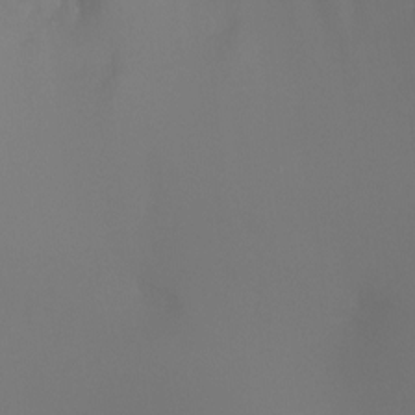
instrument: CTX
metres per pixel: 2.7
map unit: Ht
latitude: -5.5021
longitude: -26.1956
